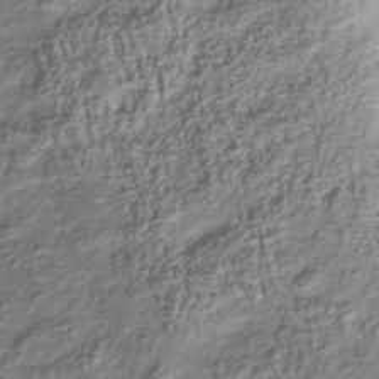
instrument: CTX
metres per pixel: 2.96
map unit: Nhu
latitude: -39.9178
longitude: -82.9324
